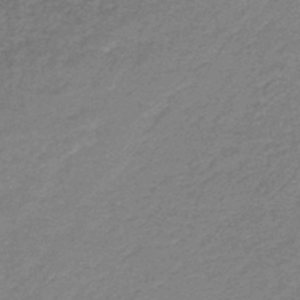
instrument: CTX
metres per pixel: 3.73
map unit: HNb
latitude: -44.6519
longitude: 52.5762
